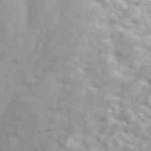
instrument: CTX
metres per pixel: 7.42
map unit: ANa
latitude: 46.3468
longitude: 26.1605
